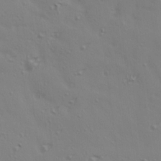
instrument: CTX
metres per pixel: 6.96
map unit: Ave
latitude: 15.0081
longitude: -105.6883
